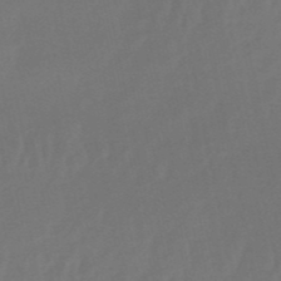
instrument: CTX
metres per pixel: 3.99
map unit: eHb
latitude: -51.3699
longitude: 77.4832
